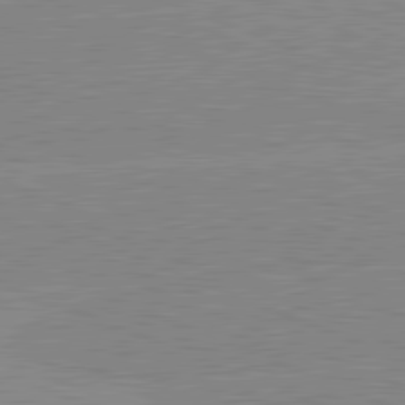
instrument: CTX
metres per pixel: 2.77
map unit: lApd
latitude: 81.5938
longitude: -157.9528
